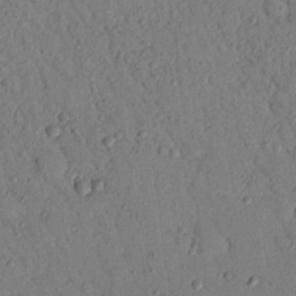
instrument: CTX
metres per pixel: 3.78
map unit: Nhu
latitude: 22.3089
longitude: -76.5545
